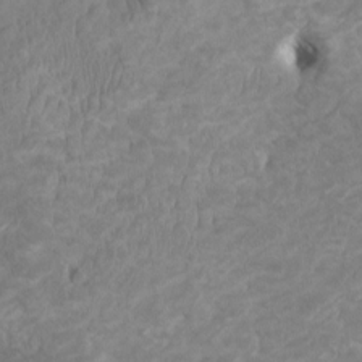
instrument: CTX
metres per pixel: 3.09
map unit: HNhu
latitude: 3.8016
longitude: -3.4615
